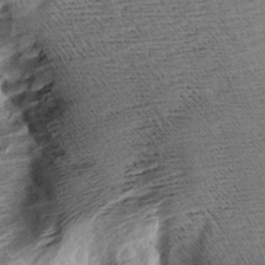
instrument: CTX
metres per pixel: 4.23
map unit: Aa
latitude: 8.0255
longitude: -139.8772
